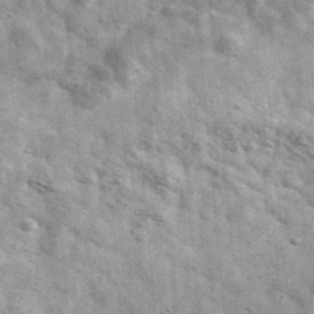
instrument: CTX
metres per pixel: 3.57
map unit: Ave
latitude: 41.2159
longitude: -106.6868
